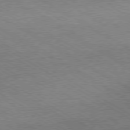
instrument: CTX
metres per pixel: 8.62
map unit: Ap
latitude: -80.2929
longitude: -81.4237
